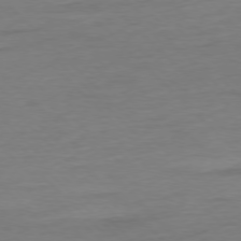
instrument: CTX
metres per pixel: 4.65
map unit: Ap
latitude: -77.6533
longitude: -71.1025
